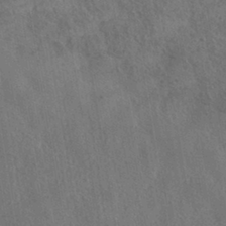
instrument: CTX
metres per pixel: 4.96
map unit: HNhu
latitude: -40.9164
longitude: 98.6140
